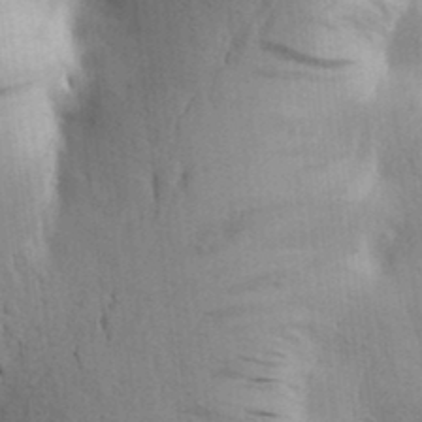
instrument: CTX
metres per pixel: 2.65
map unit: Aa
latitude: 26.4223
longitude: -148.7624
